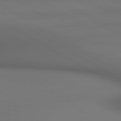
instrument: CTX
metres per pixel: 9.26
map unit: lApd
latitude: 80.5168
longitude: 137.1998
